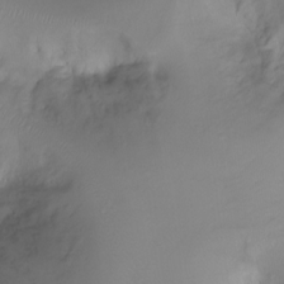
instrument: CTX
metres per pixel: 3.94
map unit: Ht
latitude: -7.1242
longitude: -20.3845
